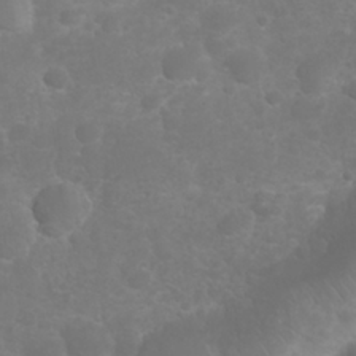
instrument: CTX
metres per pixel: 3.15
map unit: Nhu
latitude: 26.6113
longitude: -63.9150
